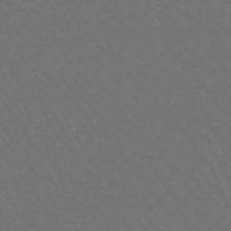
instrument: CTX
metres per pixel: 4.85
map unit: lHb
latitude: -47.2565
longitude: 75.8612
